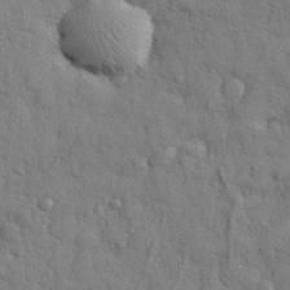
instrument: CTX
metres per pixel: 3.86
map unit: eHh
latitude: 28.2900
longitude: -75.4615
